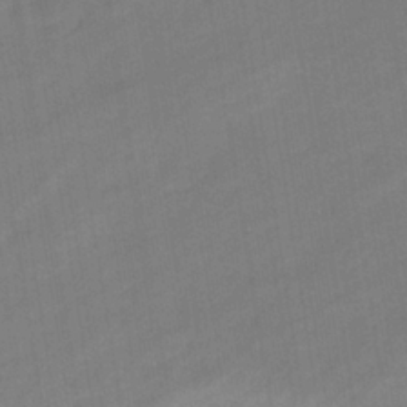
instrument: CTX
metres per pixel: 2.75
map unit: eHb
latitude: -37.2187
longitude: 79.2942
